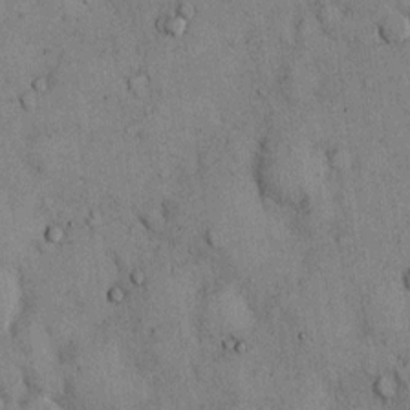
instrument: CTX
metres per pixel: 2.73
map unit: Hto
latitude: 12.6680
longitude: -59.8772
